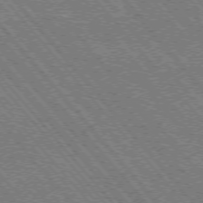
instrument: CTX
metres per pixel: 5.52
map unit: Hpe
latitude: -75.8234
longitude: -16.1956
